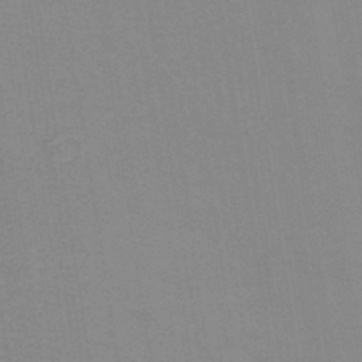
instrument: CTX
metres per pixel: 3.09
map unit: lHb
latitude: -40.8219
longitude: 53.1620
